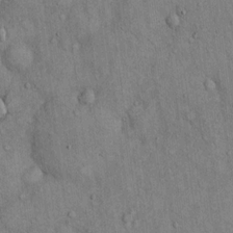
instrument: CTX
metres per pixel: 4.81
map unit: Hto
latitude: 13.7828
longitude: -58.8191
